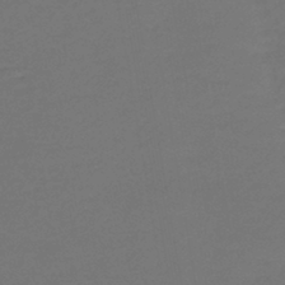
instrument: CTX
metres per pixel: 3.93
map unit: lHb
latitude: -43.8800
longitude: 59.5399
